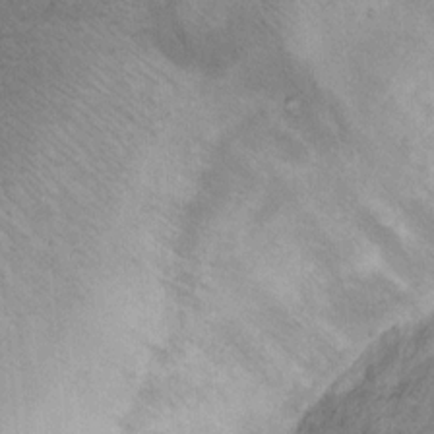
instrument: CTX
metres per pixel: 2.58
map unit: Nhu
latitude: 13.1214
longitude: -28.5546
